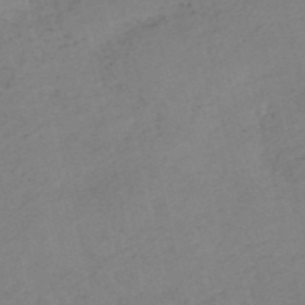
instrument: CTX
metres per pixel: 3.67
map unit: HNb
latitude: -54.0661
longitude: -41.8772
